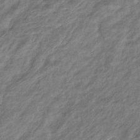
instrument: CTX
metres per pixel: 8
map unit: HNhu
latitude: -44.7274
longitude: 102.4440
